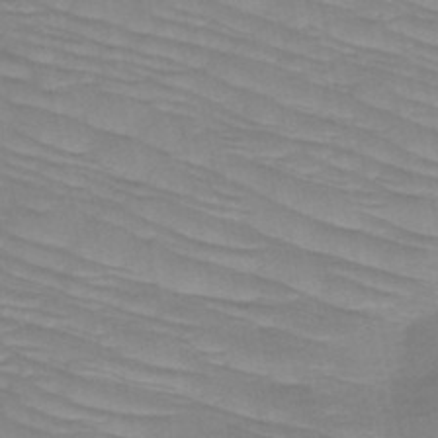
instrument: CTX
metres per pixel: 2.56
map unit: HNb
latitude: -49.4455
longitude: -50.0255
